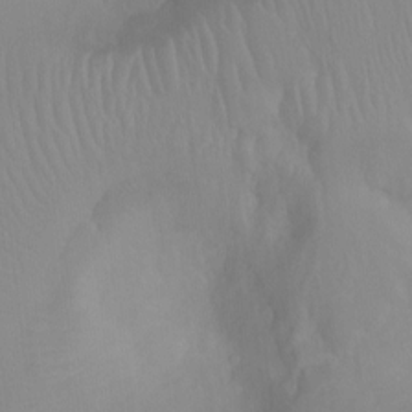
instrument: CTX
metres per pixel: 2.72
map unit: Ht
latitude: -7.1242
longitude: -20.2712
